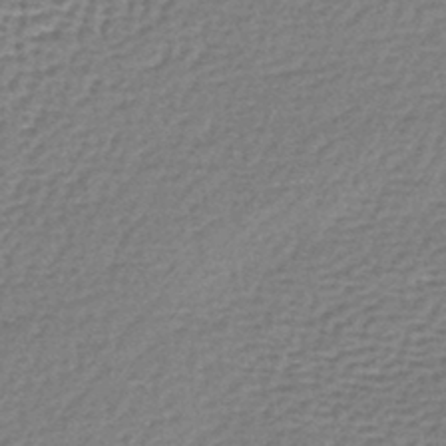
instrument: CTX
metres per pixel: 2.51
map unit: lHb
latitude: -43.3509
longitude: 78.3306
